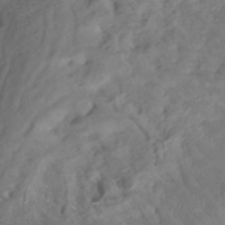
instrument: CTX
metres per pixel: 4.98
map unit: ANa
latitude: -39.2376
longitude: 96.8597
